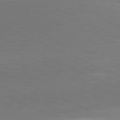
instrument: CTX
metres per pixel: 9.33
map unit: lApd
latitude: 81.8205
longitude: -154.7435
